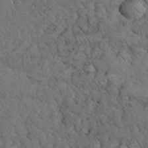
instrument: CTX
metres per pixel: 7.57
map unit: eHh
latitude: 32.7813
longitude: -67.0647
